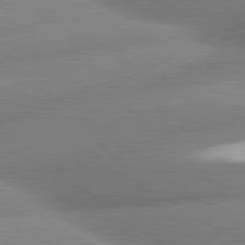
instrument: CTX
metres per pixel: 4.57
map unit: lApd
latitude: 80.5924
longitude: -163.2726
